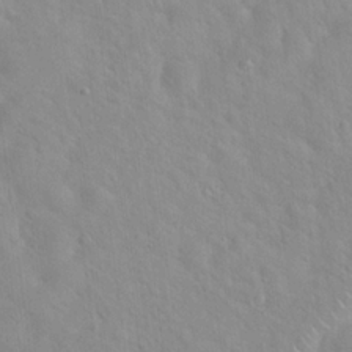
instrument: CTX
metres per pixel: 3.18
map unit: Hto
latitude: 20.0255
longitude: -54.4790
